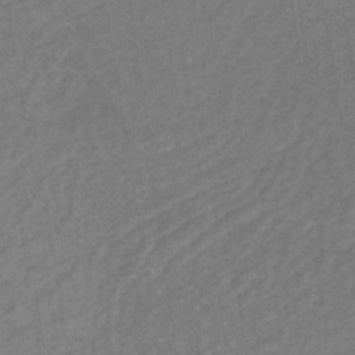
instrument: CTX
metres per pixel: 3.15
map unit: lHb
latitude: -34.2928
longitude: 65.4077
